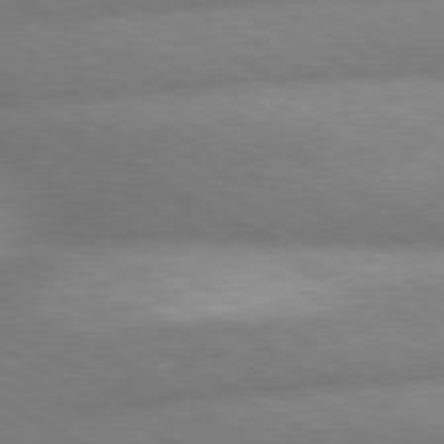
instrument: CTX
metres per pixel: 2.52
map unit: lApd
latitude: 80.2145
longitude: -163.3104
